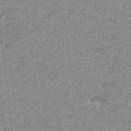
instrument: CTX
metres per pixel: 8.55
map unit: Hto
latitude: 17.6505
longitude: -35.2914
